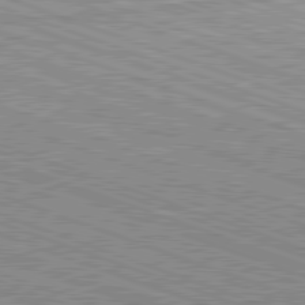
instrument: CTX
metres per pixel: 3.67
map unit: Hpe
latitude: -82.6329
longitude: 8.1417
